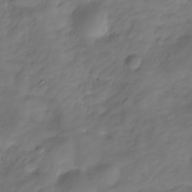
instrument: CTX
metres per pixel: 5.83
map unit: Hve
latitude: -31.1620
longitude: 91.1054
